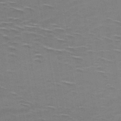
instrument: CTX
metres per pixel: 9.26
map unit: HNb
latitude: -48.6897
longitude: -48.2334
